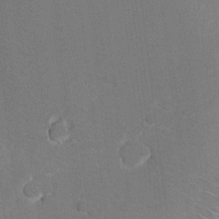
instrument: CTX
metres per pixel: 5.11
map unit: Hto
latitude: 8.5924
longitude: -30.4223
